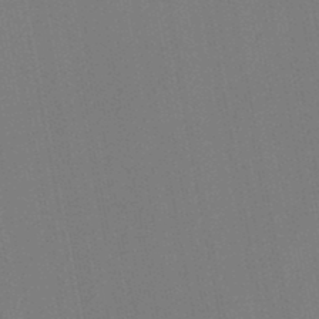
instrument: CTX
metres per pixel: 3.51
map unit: lHb
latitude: -47.1998
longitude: 71.7289
